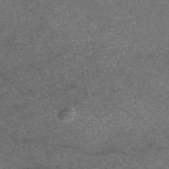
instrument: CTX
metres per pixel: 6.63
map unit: eAb
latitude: 47.3671
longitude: 105.0864
